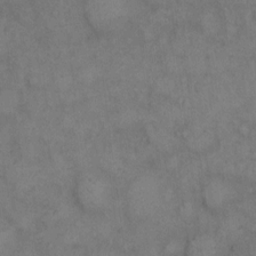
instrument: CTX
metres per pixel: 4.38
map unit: eHh
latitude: 10.2145
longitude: -63.3482
